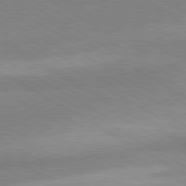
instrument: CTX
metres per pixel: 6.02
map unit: lApd
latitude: 80.1389
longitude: -179.7639
